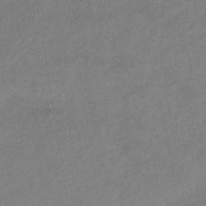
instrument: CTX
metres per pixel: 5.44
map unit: lHb
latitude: -38.8030
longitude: 72.7652
